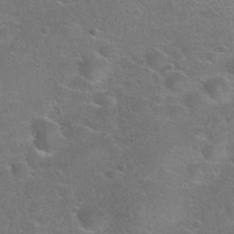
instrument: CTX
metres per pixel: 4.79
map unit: Hto
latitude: 23.7827
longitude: -50.0255
